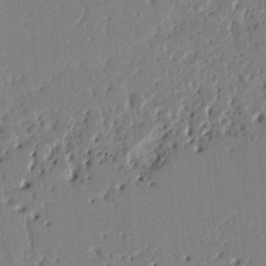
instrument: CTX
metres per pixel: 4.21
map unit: Ht
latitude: 10.5735
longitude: -78.2523
